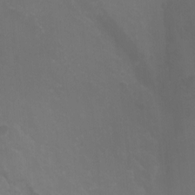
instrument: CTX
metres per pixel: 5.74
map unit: Nhu
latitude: -13.6344
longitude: -70.3467
